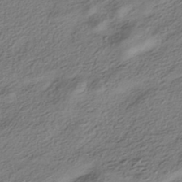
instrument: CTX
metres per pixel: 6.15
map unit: HNhu
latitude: -42.0849
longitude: 105.8233
